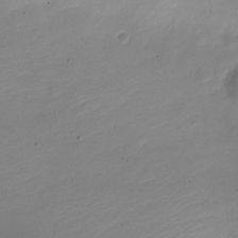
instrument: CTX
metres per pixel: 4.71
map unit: Nve
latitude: -21.7477
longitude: 105.7666
